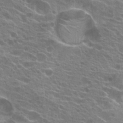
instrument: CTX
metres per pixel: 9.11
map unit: Hto
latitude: 21.7261
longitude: -40.3845
